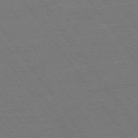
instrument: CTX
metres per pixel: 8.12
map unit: Ap
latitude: -74.6897
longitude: -77.6505
